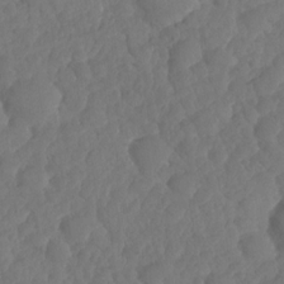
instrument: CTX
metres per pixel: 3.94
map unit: HNhu
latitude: -24.9353
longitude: 49.9745
